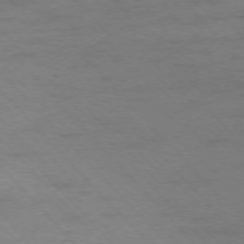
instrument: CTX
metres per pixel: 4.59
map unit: Ap
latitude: -76.4818
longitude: -60.8758
